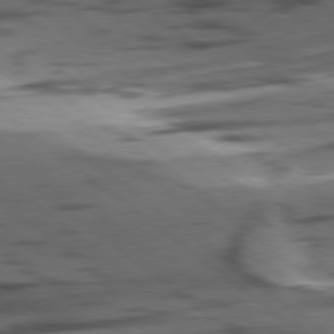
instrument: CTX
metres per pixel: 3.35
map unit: lApd
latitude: 78.9514
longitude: -50.4979
